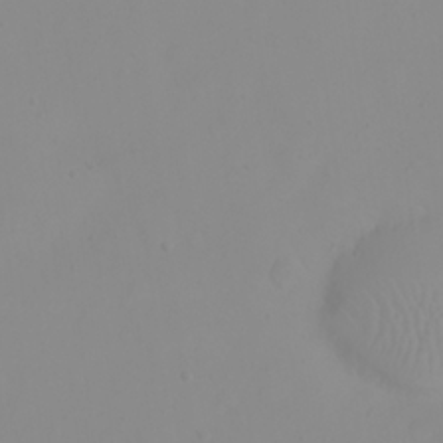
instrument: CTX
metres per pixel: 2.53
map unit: eHh
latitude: 23.8016
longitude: -64.7813
